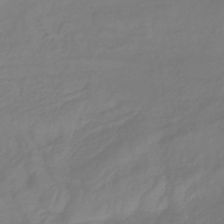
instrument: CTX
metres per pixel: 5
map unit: lHb
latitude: -42.6140
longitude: 77.9745
